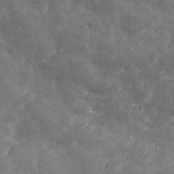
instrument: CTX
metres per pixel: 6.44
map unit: Ave
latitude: 10.6680
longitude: -105.9528
